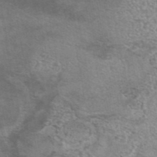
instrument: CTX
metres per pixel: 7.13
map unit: eAb
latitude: 44.0255
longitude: 103.8800
